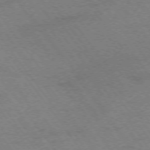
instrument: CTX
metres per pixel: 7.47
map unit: Ap
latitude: -75.5211
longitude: -71.9339
